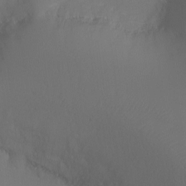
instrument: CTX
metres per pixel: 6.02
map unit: Ht
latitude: -16.6519
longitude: -43.0459
